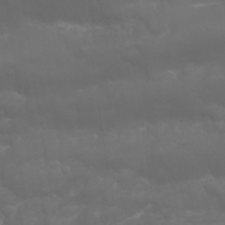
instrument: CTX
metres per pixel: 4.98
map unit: Nhu
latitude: 23.5749
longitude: -61.2159
